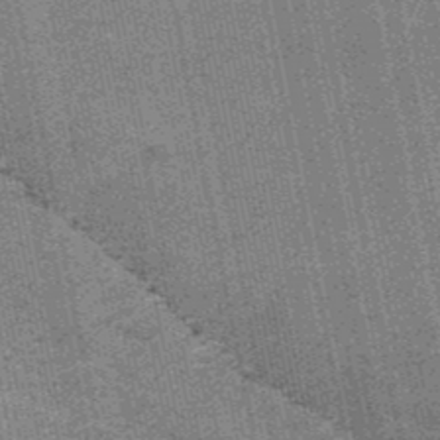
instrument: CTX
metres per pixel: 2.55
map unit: HNb
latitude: -50.2550
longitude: -42.2334
